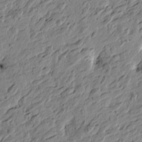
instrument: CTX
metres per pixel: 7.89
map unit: Htu
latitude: -4.1039
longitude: -179.0270
